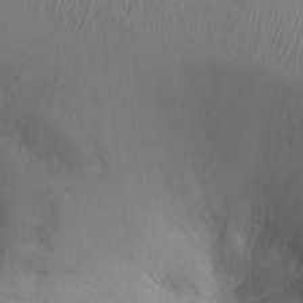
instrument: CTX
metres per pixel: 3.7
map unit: Ht
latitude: -3.5210
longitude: -16.3089
